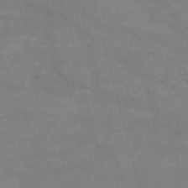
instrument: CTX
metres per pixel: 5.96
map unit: HNb
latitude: -54.5952
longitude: -40.7435
